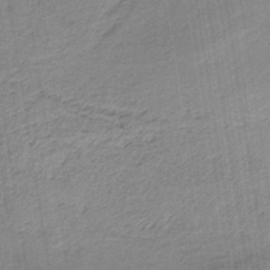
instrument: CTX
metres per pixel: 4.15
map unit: HNb
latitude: -35.3888
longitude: 57.8233
